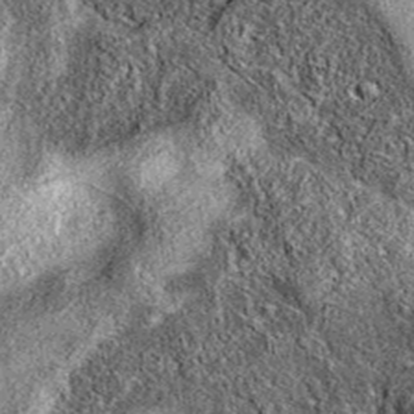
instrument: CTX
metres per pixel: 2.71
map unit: eAb
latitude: 37.0836
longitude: 111.8800
